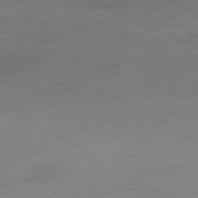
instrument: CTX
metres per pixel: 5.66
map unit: Ap
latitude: -76.4818
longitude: -76.5168
